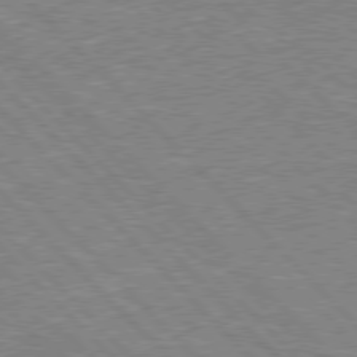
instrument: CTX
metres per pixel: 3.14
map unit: Hpe
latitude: 77.1781
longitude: -135.8394
